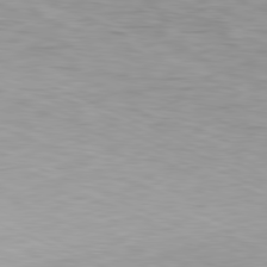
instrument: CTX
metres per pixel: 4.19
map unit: Hpe
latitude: -81.8612
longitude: 14.7464
